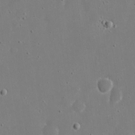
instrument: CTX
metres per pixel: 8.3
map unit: eHh
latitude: 17.4804
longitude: -71.1781
